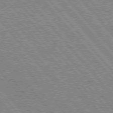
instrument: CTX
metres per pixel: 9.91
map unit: Hpe
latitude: 75.8017
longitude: -125.8205
